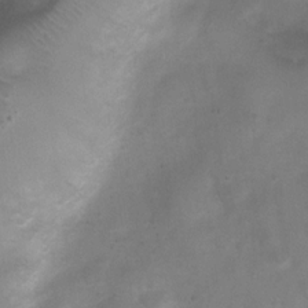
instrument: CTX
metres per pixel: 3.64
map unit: Ht
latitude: 4.4601
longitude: -21.2726
